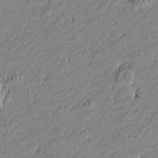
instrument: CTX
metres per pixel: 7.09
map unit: Htu
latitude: -5.6722
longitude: 176.7274
